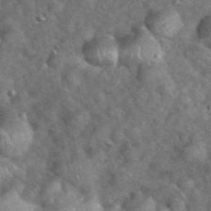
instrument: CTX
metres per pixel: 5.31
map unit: eHh
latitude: 39.0269
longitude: -56.9513
